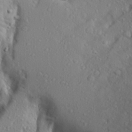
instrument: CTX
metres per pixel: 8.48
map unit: Aa
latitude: 25.4804
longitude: -146.8191
